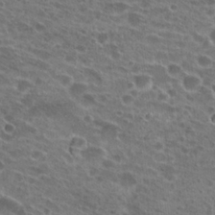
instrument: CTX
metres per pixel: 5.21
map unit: Hto
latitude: 21.8017
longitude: -41.4048
